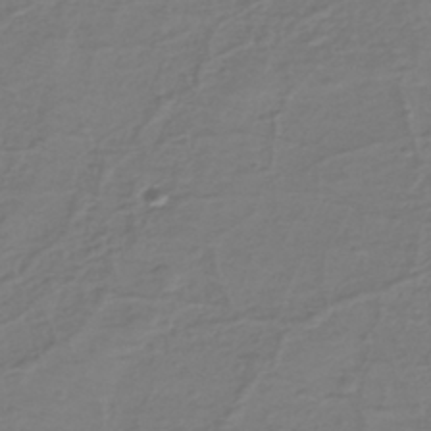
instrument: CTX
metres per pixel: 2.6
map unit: eHh
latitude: -39.6533
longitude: -27.4238
